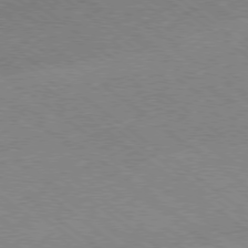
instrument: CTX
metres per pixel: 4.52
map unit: Hpe
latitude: -78.9919
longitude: -14.8569
